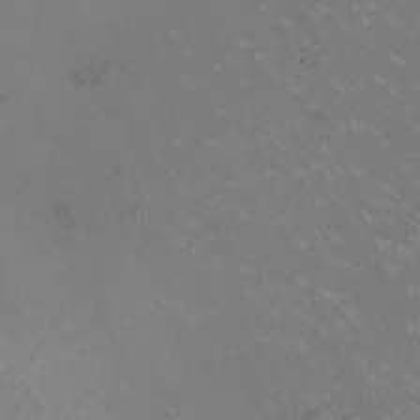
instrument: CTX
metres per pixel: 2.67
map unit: HNhu
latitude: -0.7841
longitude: -3.0080
